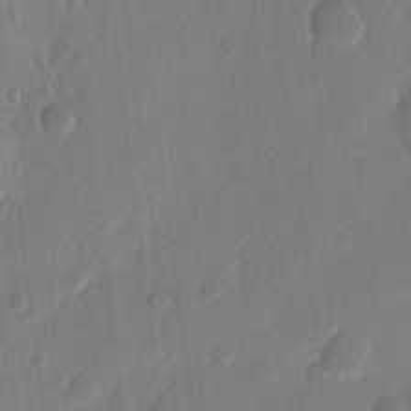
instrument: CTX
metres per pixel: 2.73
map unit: eHh
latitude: 11.7261
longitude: -68.9325
